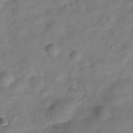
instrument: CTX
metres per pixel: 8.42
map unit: Hve
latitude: -29.4832
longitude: 94.5384
